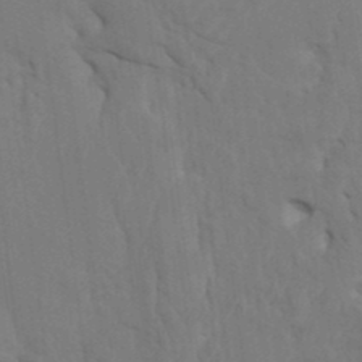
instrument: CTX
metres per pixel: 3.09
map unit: HNhu
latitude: 3.6694
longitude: -7.9717
